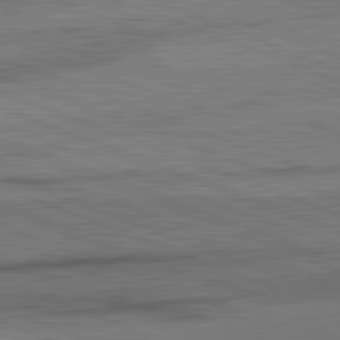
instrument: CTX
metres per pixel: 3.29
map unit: lApd
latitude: 82.2711
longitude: -161.4993
